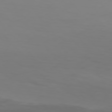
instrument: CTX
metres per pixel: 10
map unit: Hpe
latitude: 77.0269
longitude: -163.4994
